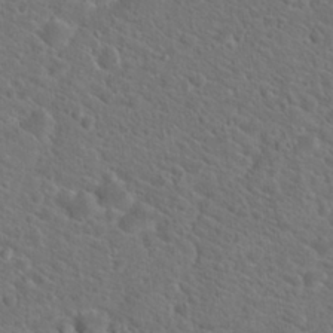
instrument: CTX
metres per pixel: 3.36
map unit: Hto
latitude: 19.6694
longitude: -38.5735
